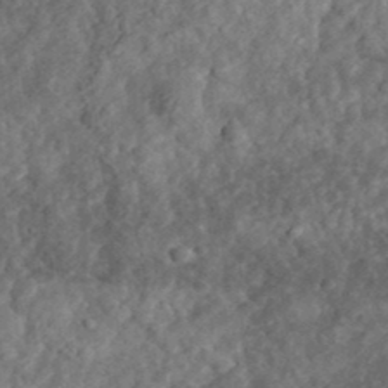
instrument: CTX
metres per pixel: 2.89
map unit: eHh
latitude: 35.7071
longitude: -79.1026
